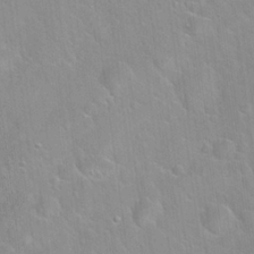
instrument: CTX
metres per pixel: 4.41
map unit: Hto
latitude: 21.8017
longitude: -52.3656
